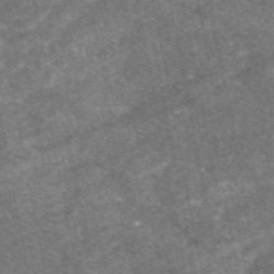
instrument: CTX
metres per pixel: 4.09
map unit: eAb
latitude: 47.6505
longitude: 121.3887
